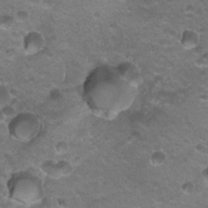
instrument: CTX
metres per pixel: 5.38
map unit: Hto
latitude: 21.3104
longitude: -32.1956
